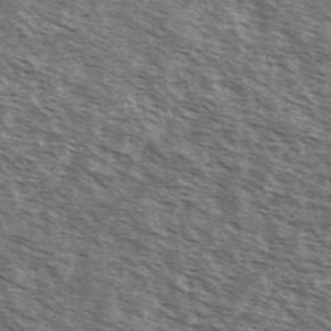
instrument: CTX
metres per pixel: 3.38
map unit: Ave
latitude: 38.7435
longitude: -109.4993
